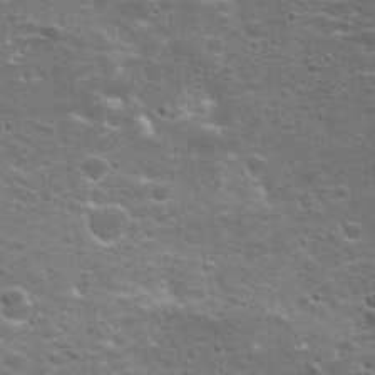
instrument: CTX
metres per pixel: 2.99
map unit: Hto
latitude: 19.0269
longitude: -41.6504
